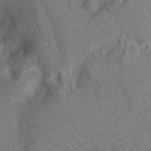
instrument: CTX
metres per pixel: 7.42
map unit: Ht
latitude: -9.6344
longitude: -22.9892
